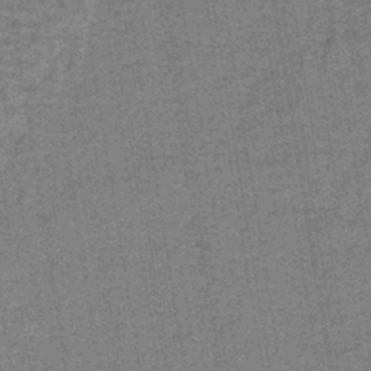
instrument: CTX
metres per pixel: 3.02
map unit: lHb
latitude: -40.5951
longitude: 56.6329
